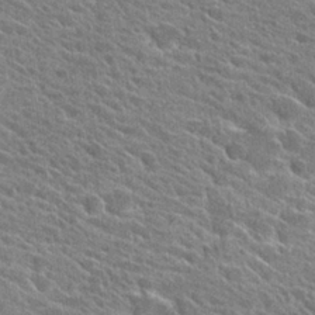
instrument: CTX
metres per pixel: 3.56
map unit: Hto
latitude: 25.5371
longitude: -40.7435
